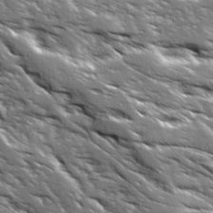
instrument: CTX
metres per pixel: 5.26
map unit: Ave
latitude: 19.4237
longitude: -135.6127
